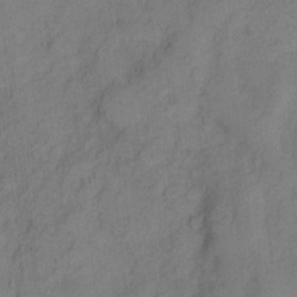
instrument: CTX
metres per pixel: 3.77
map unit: Hto
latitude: 4.5546
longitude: -60.9702
